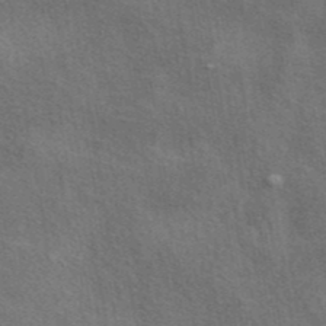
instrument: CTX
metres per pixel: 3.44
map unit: eAb
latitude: 41.0458
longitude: 103.6155
